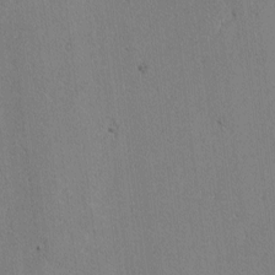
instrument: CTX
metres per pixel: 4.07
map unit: lAvf
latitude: -1.9556
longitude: -108.8569
